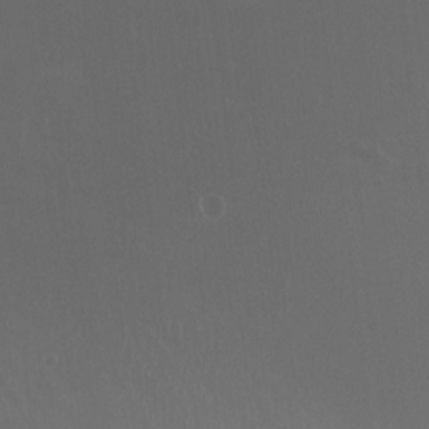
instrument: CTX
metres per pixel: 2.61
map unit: Htu
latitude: -7.1053
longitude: -33.7261
